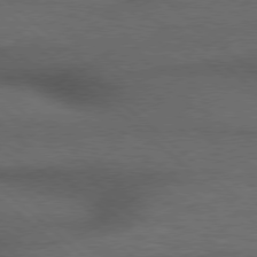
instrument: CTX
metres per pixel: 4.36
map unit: Hpe
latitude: 77.4048
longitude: -150.8191
